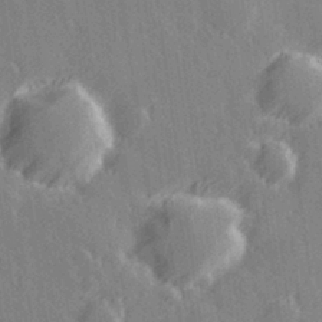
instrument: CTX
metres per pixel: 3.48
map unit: Hve
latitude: 27.3671
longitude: 145.7667
